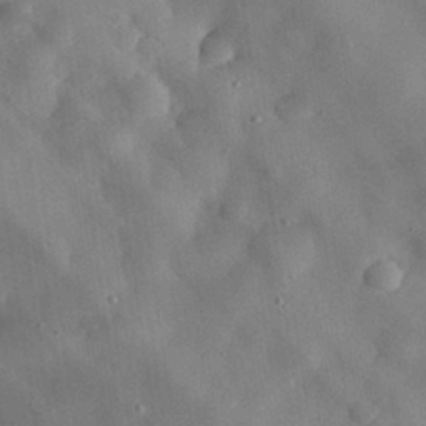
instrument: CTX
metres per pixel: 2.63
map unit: eHh
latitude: 30.0444
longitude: -72.4979
